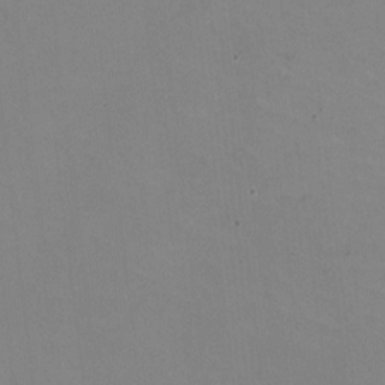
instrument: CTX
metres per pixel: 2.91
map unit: HNhu
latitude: -1.9745
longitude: -3.0647
